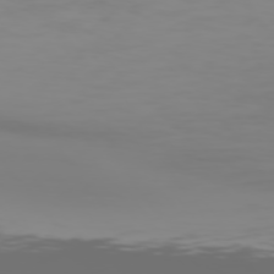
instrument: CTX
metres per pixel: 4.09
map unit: Hpe
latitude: 74.0255
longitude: -128.6301
